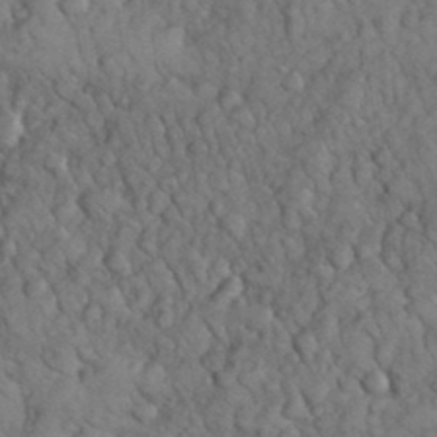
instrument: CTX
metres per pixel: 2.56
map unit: eHh
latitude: 33.3293
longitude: -67.0269
